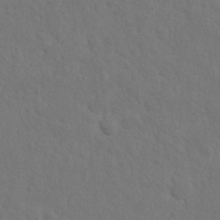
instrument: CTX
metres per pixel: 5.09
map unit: Hto
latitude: 12.5735
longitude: -37.0459
